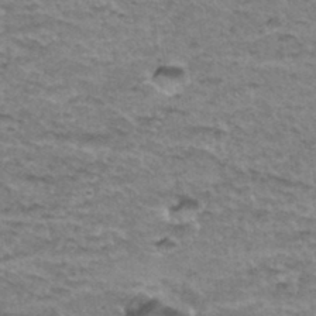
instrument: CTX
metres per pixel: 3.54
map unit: Hto
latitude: 36.1011
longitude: -43.4804
